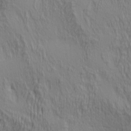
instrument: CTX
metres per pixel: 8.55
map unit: lAa
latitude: 4.9892
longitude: -115.5749
